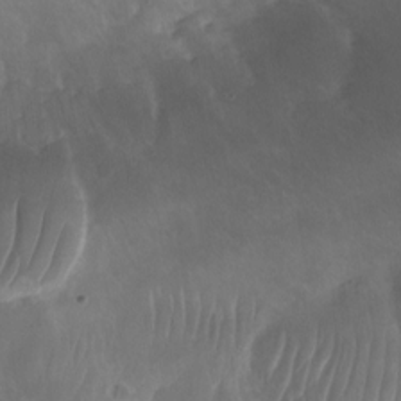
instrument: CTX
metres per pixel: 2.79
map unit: Nhu
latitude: -24.1606
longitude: -71.1214
